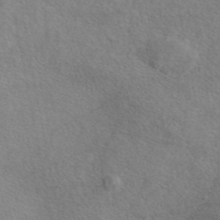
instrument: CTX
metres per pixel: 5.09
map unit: eAb
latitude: 45.3292
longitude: 113.7478
